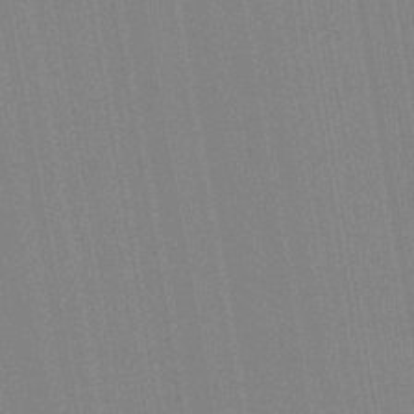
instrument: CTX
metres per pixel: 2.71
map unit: Aa
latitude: 28.7813
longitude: -147.6694
